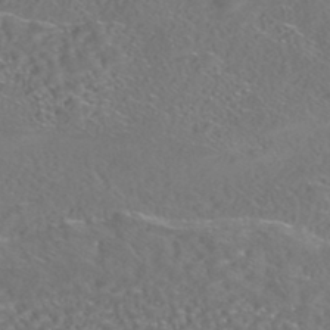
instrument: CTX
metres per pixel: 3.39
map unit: HNhu
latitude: -44.7085
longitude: 100.5006
